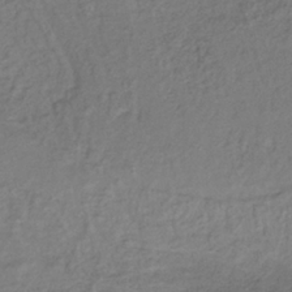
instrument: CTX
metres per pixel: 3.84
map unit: lHb
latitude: -35.8422
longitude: 66.7652
